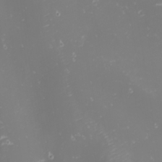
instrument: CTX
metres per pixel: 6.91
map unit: Nhu
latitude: -1.3132
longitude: -80.7624
